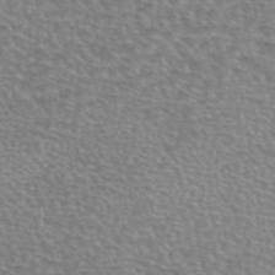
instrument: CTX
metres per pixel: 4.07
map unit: eAb
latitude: 44.7813
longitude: 106.4062
